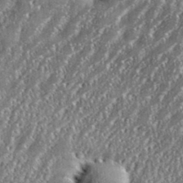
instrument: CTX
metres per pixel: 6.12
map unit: eHh
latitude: 35.4615
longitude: -132.2334
